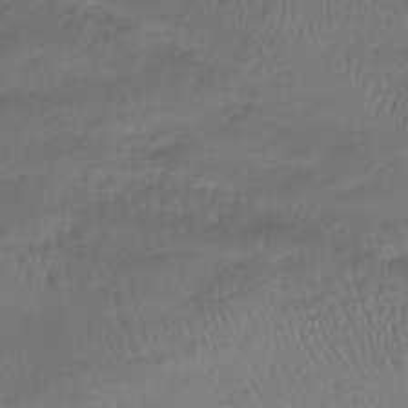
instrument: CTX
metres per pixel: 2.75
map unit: lHb
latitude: -39.6155
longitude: 70.2929
